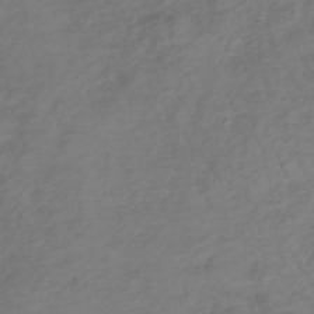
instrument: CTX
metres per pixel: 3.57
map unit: lHb
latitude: -39.0864
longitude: 70.0094
